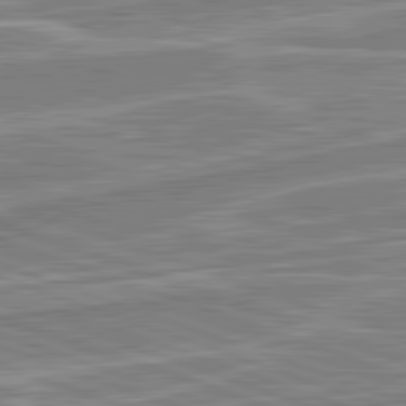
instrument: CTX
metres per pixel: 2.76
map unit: lApd
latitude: 82.3467
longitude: 139.4644
